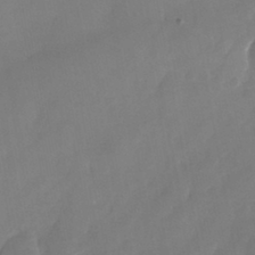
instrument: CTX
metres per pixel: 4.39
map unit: Nhu
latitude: -25.8800
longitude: -69.8583
